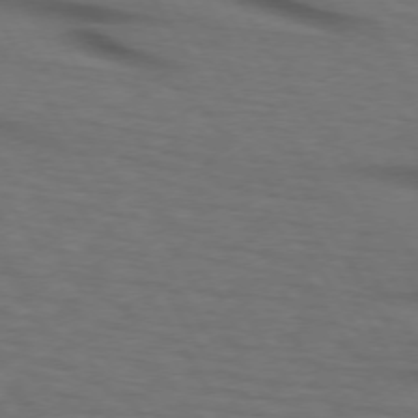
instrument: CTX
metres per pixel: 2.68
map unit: lApd
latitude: 73.3860
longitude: -73.7261
